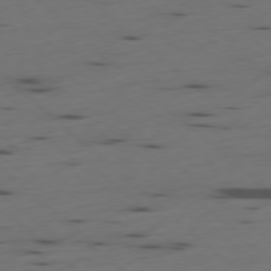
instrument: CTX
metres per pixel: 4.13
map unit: Ap
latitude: -78.4440
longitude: -61.4426
